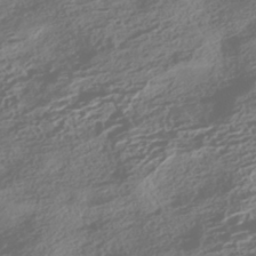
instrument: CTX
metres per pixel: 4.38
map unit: HNhu
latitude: -42.6707
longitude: 104.2739
